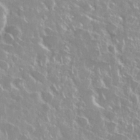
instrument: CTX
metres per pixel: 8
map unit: Nhu
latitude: 28.5734
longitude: -61.2726
